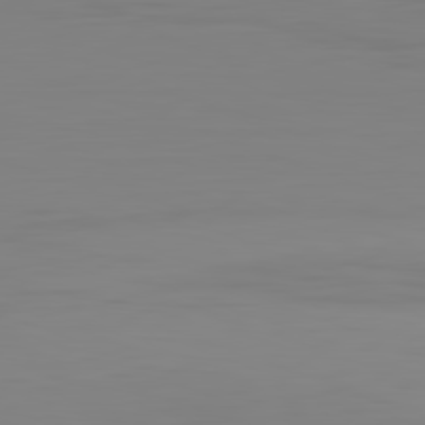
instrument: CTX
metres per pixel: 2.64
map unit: Hpe
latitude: -82.4062
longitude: 9.1620
